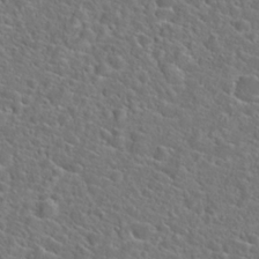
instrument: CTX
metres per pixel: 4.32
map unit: Hto
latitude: 23.3482
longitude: -45.3481
